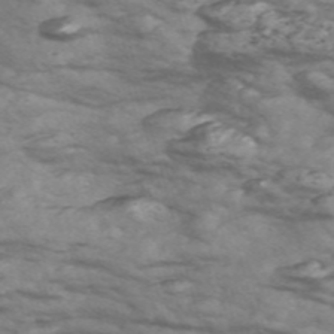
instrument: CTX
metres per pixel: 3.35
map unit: Nve
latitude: -58.4628
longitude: 54.6708
